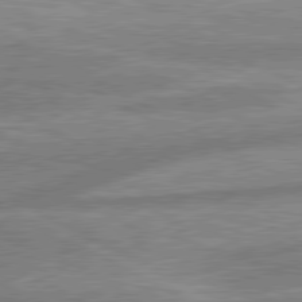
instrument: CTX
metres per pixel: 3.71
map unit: lApd
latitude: 80.4601
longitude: -167.0458
